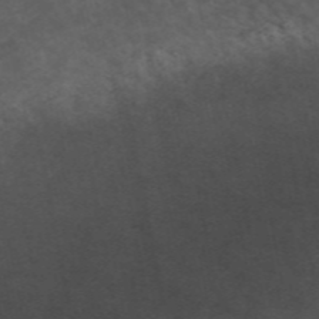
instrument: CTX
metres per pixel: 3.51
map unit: ANa
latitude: 49.6883
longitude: -71.8772
